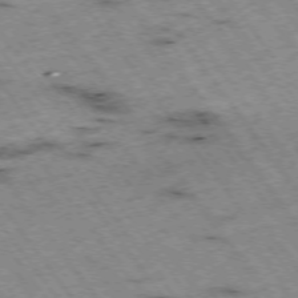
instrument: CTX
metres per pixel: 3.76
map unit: Hpe
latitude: -74.7464
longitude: 4.2550
